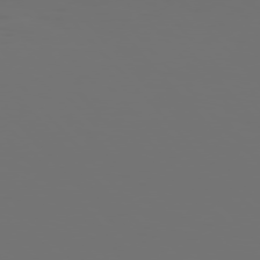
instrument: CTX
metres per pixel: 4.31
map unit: Hpe
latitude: 76.2711
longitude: -142.1011
